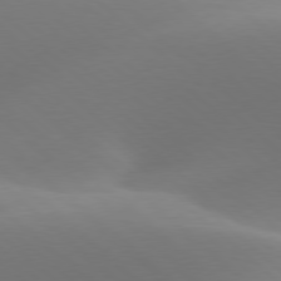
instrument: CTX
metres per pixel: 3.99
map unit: lApd
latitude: 77.9528
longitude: -51.0458
